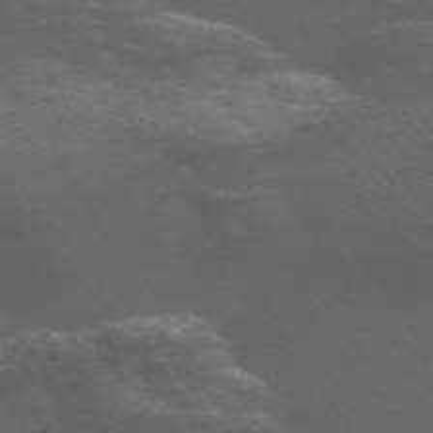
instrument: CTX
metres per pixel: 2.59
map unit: Nve
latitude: -58.9541
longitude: 66.3684
